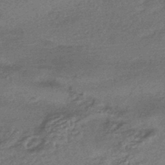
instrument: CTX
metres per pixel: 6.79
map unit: HNhu
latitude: -42.5384
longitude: 93.0864
